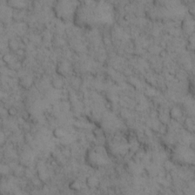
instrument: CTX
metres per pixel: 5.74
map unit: eHh
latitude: 13.9339
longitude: -63.5938
